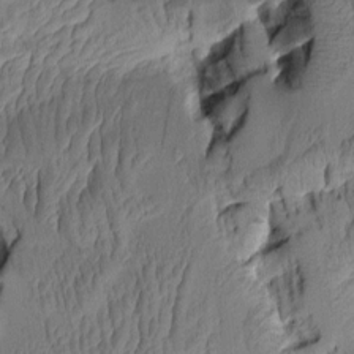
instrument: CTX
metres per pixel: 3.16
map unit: Aa
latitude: 7.7261
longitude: -128.3467
